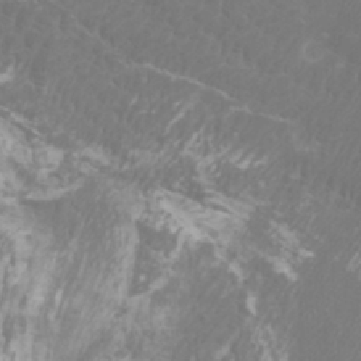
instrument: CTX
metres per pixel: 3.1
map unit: Htu
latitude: -6.5951
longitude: -75.1970
